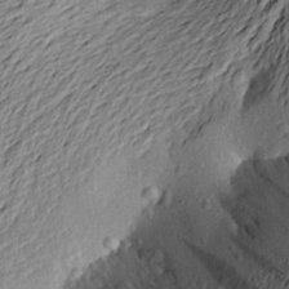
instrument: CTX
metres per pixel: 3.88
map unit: Aa
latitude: 22.6490
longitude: -149.7450
